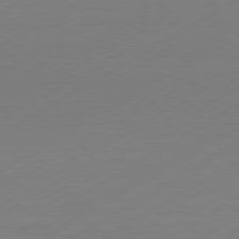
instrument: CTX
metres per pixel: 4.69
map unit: Hpe
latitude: -81.4833
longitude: 14.5196
